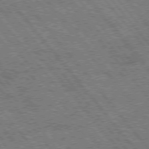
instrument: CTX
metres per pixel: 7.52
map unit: Hpe
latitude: 74.9514
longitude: -150.3845
